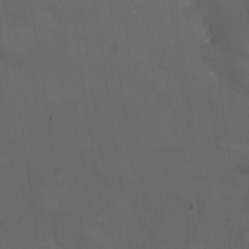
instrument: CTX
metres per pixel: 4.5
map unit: Nhu
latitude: 25.4237
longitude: -57.2914
